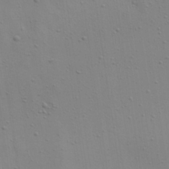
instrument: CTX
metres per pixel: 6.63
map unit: Aa
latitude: 22.5357
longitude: -142.2334
